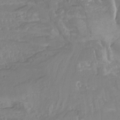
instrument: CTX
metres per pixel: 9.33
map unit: Nhu
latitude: -14.0094
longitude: -63.5938
